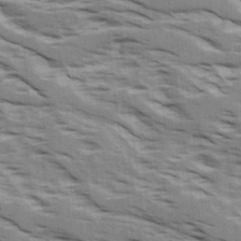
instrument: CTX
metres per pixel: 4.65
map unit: Ave
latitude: 16.4223
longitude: -129.7449
